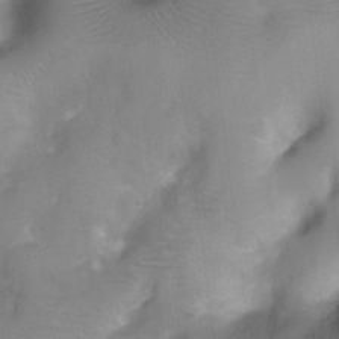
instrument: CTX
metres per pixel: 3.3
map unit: Ht
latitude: -4.4251
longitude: -28.4223
